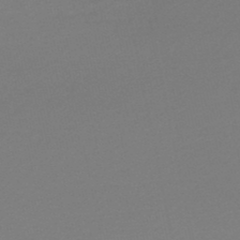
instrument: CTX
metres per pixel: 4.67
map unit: lHb
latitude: -47.5021
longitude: 60.2173
